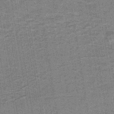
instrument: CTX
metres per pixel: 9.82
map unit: lHb
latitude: -42.7085
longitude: 54.9731
